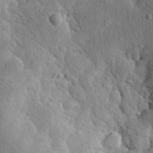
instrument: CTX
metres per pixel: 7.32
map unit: eHh
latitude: 23.8961
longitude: -67.1781
